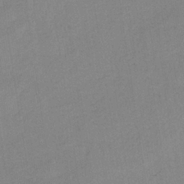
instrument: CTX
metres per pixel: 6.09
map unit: HNb
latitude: -33.8801
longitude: 63.4454
